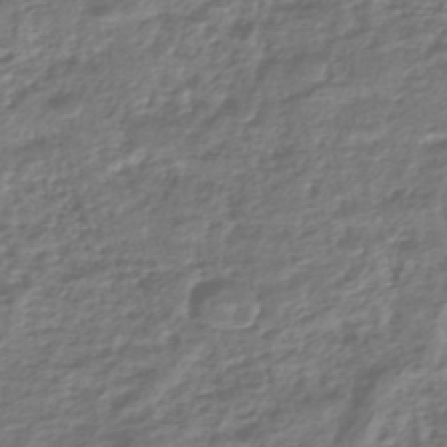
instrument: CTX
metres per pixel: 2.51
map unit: HNhu
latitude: -45.3699
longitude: 97.0298
